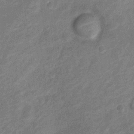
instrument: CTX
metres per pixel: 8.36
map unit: Nve
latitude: -18.3684
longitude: 108.3684
